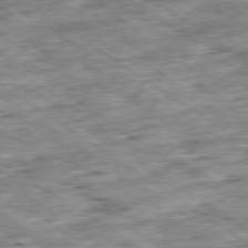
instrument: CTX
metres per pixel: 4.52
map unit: Ap
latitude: -79.6344
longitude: -75.4049
